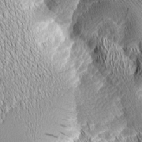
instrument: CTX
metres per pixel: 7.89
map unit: Aa
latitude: 7.0269
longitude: -130.1956
